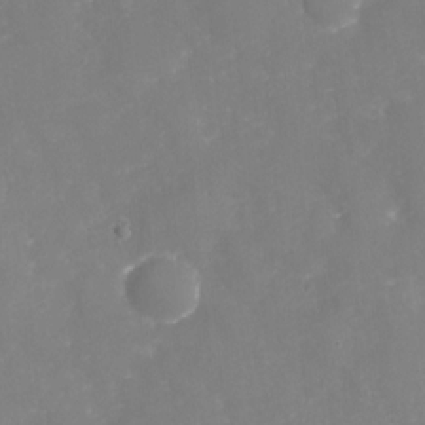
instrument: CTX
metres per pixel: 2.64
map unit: Nhu
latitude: -29.0864
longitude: -64.7624
